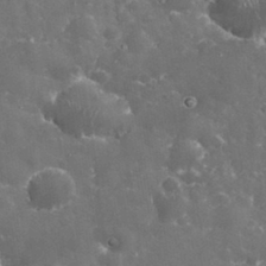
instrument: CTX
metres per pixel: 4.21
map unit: eHh
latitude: 32.9703
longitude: -61.8961
